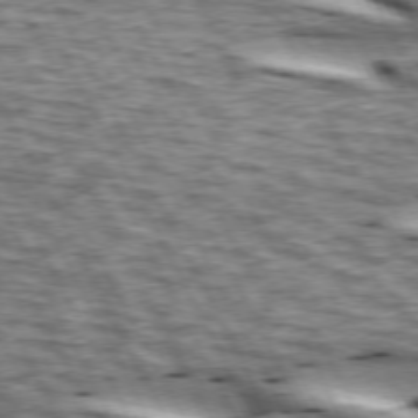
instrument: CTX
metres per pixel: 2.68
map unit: lApd
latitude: 73.8584
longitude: -55.1025
